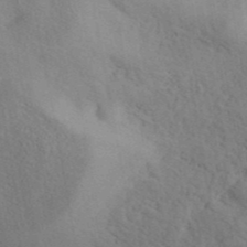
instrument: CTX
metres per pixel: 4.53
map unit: ANa
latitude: 41.4804
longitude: 51.1998
